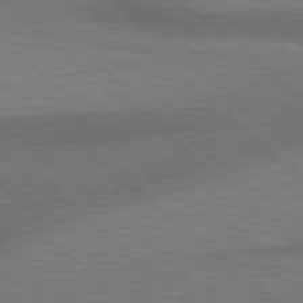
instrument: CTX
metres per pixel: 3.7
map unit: Hpe
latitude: 78.0255
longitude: -157.5938
